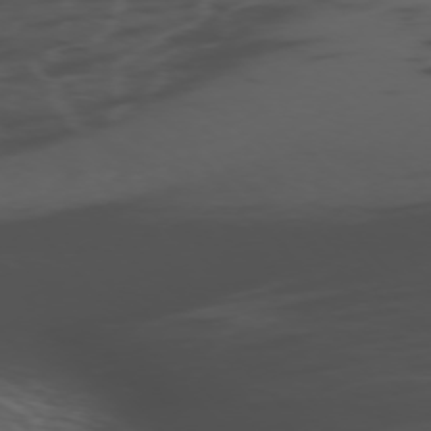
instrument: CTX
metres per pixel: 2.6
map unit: Ap
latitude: -76.2362
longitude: -66.1766
